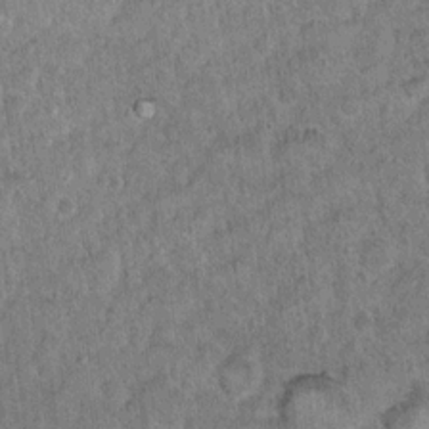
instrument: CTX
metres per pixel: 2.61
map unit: Hto
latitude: 14.8002
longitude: -34.5356
